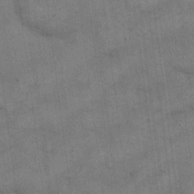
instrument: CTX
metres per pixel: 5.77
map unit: eHh
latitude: 13.3671
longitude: -65.5182
